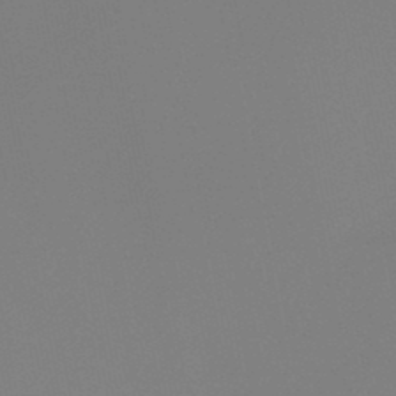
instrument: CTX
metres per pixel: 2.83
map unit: HNb
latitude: -46.0472
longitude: 55.7667
